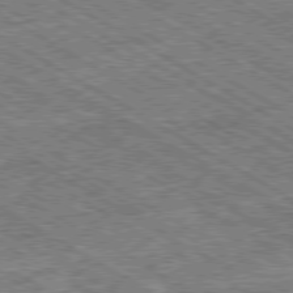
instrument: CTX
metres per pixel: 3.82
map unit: Ap
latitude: -80.1039
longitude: -79.4994
